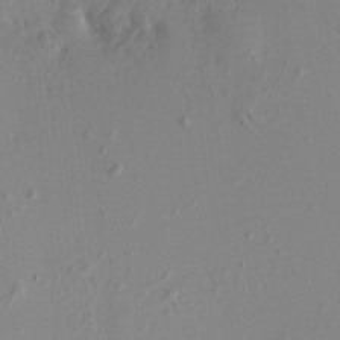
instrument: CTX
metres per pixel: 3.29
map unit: HNhu
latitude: 7.5749
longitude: -0.9891
